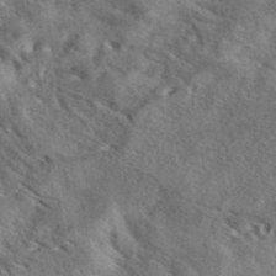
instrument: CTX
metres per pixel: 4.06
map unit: eAb
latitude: 40.6868
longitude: 107.4455
